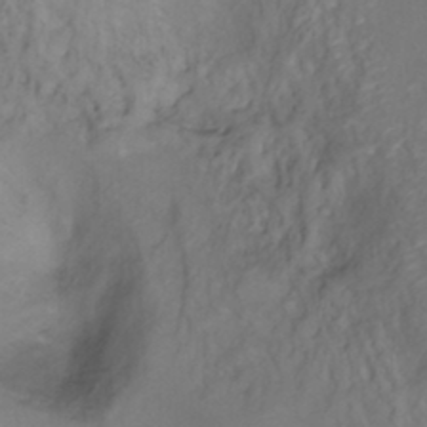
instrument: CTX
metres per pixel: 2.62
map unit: Ht
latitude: 5.6505
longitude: -29.6694
